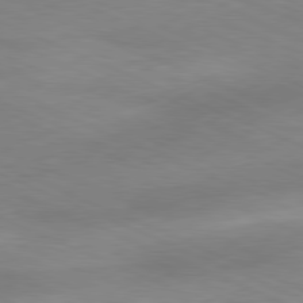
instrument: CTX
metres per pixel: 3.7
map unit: Ap
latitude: -81.6344
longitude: -81.2915
